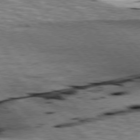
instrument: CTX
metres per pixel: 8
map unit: lApd
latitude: 76.6679
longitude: -61.3104
